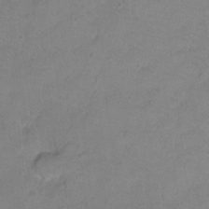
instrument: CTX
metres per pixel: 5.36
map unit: Hto
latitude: 2.1955
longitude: -33.0458
